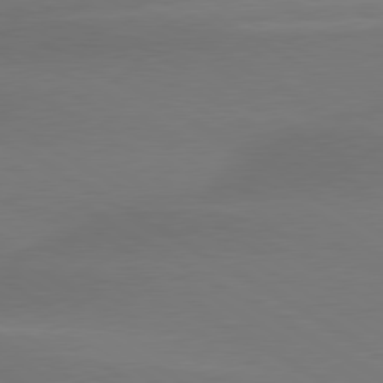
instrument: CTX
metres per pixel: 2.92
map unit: lApd
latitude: 79.6883
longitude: -88.8947
